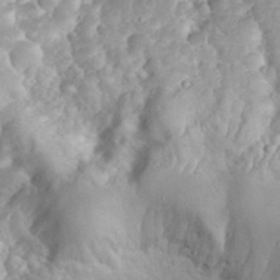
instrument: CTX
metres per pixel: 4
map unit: eHh
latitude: 34.4790
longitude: -64.4601
